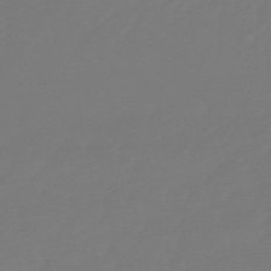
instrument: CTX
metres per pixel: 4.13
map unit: eHb
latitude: -50.6707
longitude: 78.0472
